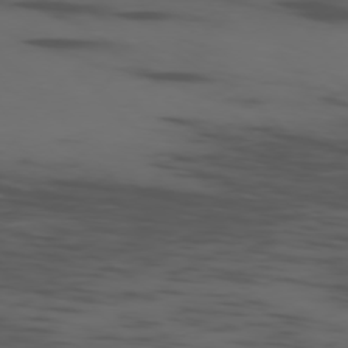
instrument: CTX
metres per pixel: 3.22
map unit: Ap
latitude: -77.0297
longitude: -66.3467
